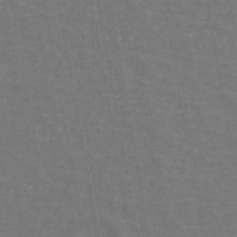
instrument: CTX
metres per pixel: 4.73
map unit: ANa
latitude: 43.9339
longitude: 29.9178
